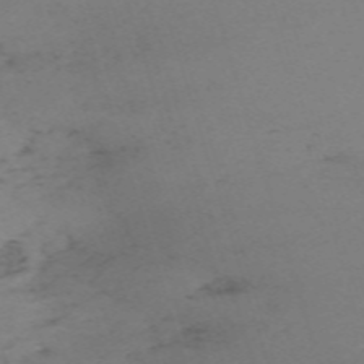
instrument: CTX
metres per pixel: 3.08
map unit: eHh
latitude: -61.6344
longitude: 51.3132
